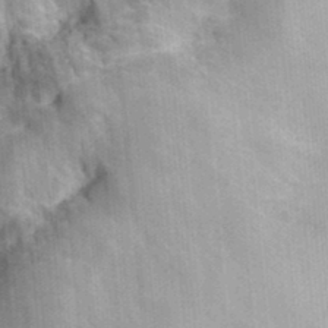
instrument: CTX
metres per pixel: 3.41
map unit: Hve
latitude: 33.1403
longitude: 151.2943
